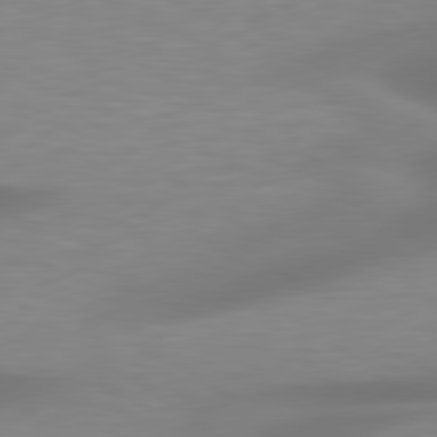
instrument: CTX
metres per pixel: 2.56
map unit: lApd
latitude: 79.4616
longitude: -91.6505
